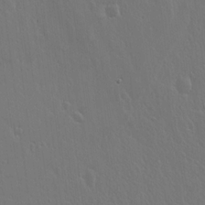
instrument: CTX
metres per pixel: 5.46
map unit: lHvf
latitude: 18.6490
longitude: -116.9514
